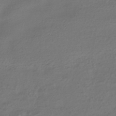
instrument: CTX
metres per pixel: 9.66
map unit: HNhu
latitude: -43.8989
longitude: 96.6141
